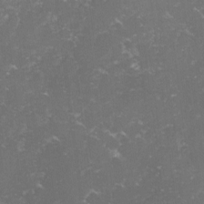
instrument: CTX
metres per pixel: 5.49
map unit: lHvf
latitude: -14.2362
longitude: -100.0255
